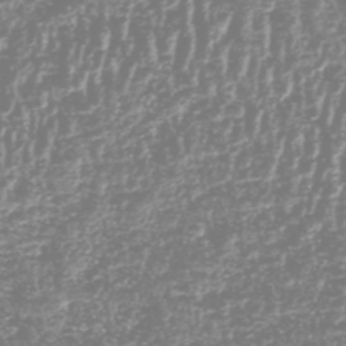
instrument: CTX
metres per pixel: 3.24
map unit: HNhu
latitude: -48.6141
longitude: 29.3888
